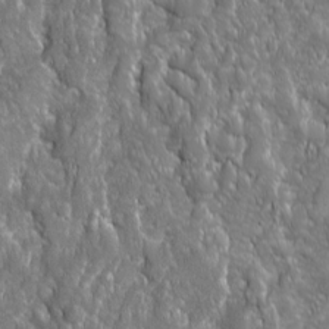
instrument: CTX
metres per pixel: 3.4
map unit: Ave
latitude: 16.0255
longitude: -133.4426
